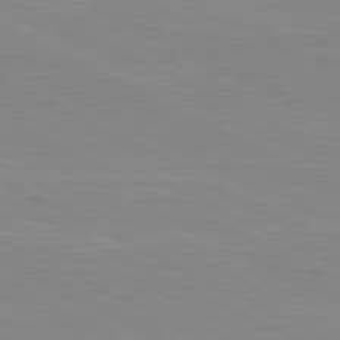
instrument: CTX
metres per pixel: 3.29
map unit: lApd
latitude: 80.8947
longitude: -172.2522
